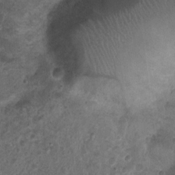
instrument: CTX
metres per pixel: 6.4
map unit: Nhu
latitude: 2.9702
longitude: -14.6869
